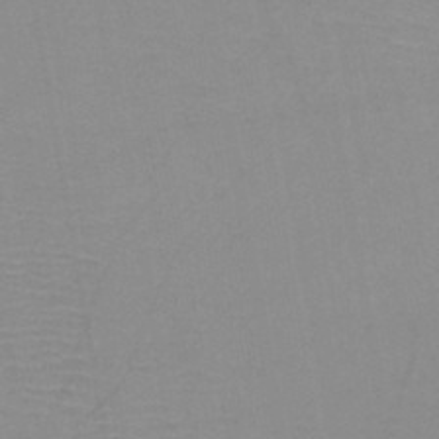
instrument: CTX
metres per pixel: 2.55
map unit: HNb
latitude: -46.3306
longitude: -41.1025
